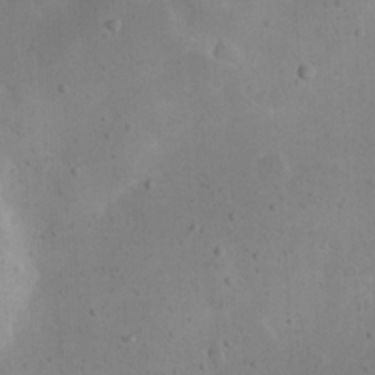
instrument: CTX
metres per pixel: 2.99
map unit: eHh
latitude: 23.3104
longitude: -66.6868
